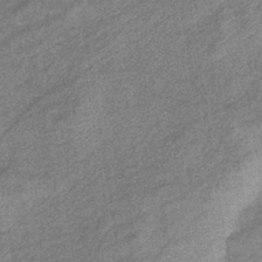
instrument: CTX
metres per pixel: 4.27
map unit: eHb
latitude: -38.7652
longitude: 79.1998
